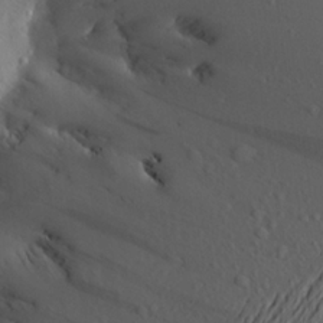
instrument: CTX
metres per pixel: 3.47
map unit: Aa
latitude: 21.7639
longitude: -145.6127
